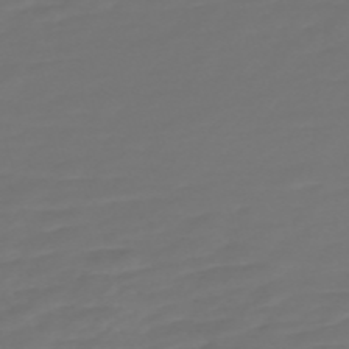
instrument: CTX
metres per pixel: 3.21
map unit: Nve
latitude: -59.1053
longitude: 57.9367
